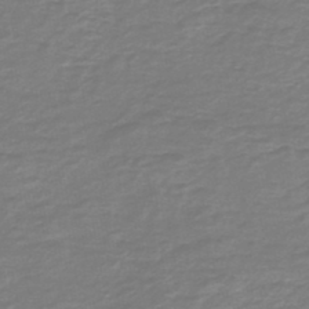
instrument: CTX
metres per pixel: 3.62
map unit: HNb
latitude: -47.1809
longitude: 52.4251
